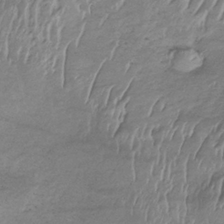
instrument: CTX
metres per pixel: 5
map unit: lHb
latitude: -34.3306
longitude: 68.0283
